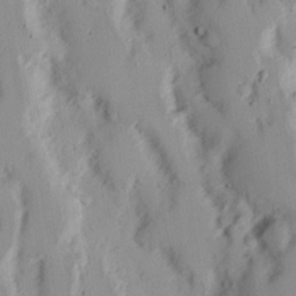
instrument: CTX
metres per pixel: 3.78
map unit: Nhu
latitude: 16.7246
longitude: -73.9717
